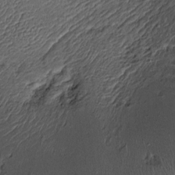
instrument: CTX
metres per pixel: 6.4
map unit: Htu
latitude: -7.0864
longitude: 159.8611
